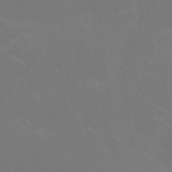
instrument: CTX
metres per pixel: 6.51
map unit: Nhu
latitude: -11.3510
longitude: -40.4223
